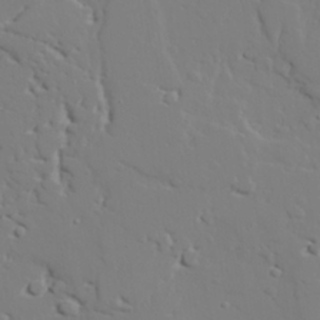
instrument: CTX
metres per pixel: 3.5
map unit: lAvf
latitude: 27.5182
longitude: -108.0444
